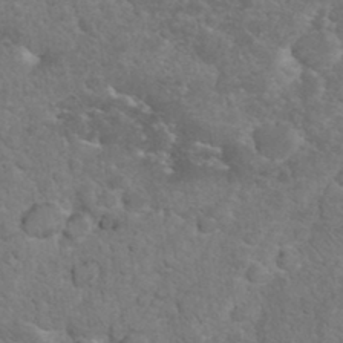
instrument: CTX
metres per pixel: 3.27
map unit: eHh
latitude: 34.7624
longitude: -65.1214
